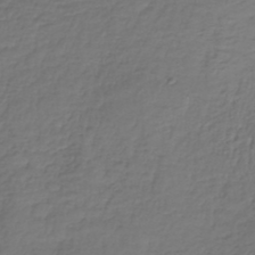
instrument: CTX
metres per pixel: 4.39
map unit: lHb
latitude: -38.5007
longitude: 62.0472
